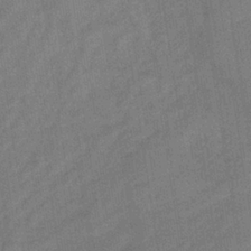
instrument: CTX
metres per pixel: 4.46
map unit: lHb
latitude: -34.1606
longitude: 65.5021
